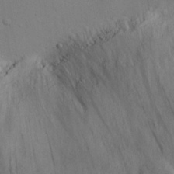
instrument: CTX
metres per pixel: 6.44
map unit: eHh
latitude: 25.8961
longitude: -75.2348
